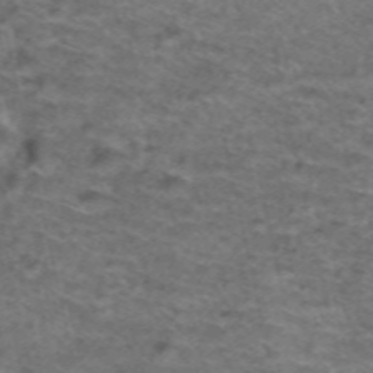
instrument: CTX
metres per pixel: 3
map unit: Hto
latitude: 38.7057
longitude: -41.7071
